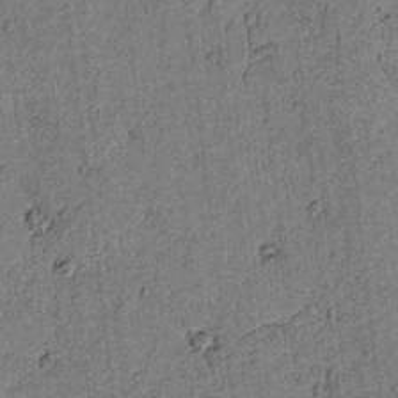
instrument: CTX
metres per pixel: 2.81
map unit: lAvf
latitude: 4.0444
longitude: 168.8408
